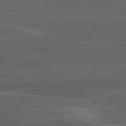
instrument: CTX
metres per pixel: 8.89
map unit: Ap
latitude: -78.2550
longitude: -79.3293
